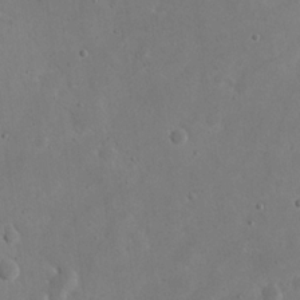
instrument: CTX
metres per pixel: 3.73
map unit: eHh
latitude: 21.0837
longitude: -68.8569
